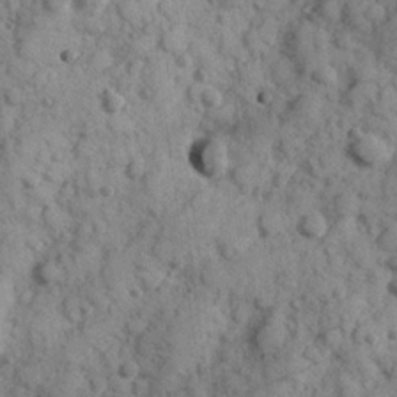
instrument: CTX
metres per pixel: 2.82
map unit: Hve
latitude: 24.8380
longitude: 147.1998
